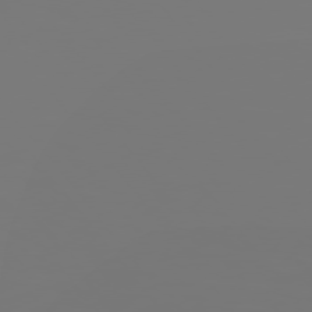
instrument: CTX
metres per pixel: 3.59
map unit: Hpe
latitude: 75.5182
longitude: -142.4034
